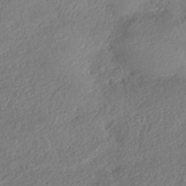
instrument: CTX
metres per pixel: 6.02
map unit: eHh
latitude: -42.1227
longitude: 121.8989
